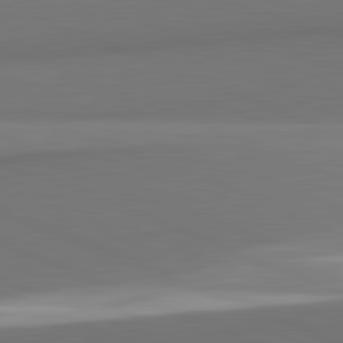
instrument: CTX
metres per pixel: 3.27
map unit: lApd
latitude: 82.1199
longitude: 150.4629
